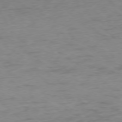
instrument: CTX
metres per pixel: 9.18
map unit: Ap
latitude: -77.6911
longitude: -79.0459
